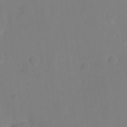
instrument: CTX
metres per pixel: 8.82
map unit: eHh
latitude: 6.0255
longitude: -66.3278
